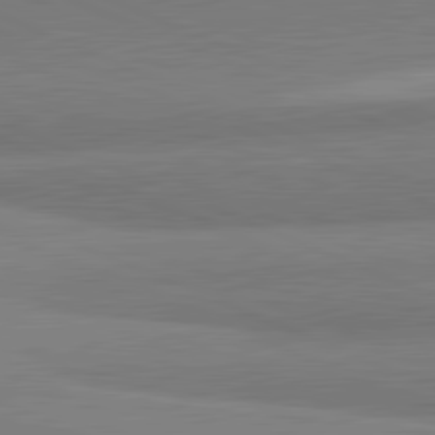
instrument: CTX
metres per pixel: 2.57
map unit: lApd
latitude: 82.0822
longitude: 161.2754
